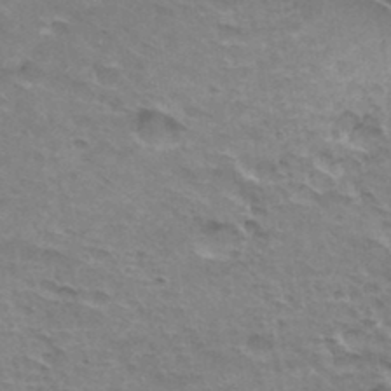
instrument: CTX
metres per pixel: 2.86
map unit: Hto
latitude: 35.8016
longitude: -43.8017
